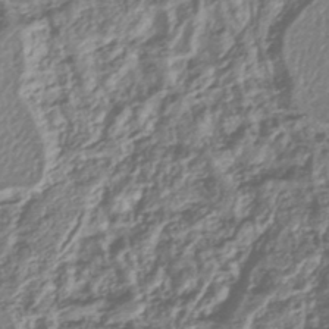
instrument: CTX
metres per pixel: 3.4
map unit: lHb
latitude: -43.8422
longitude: 76.2739
